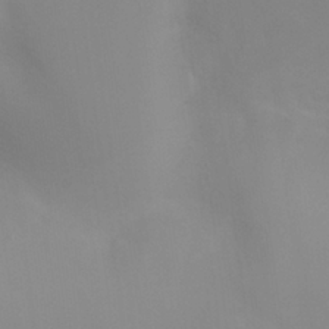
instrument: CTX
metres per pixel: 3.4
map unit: Nhu
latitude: 26.2145
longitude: -56.8757
